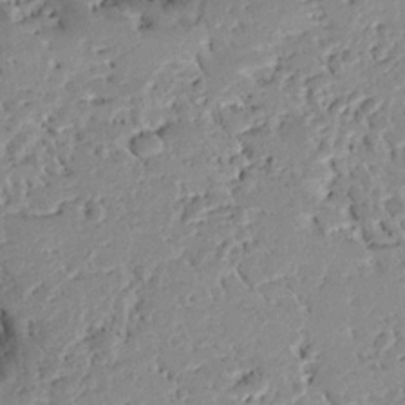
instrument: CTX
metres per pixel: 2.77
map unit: Ave
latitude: 13.2726
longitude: -138.6301
